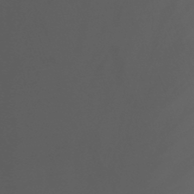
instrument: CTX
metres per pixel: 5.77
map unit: Nhu
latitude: -13.9556
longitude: -53.3482
